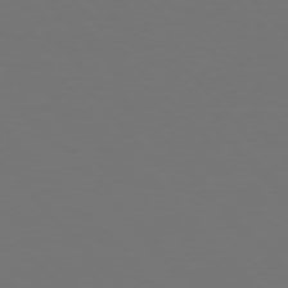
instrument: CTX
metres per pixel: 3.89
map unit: Hpe
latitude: 76.8569
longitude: -170.1011
